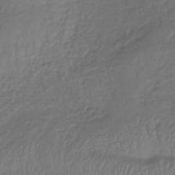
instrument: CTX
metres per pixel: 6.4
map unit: lHb
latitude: -36.7841
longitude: 69.4076
